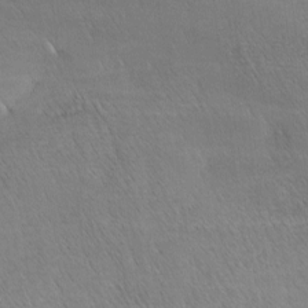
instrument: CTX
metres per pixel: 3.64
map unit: lAa
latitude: -4.1039
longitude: -121.5749
